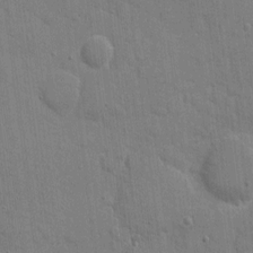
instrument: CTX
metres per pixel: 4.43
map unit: eHh
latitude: 8.0255
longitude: -67.5938
